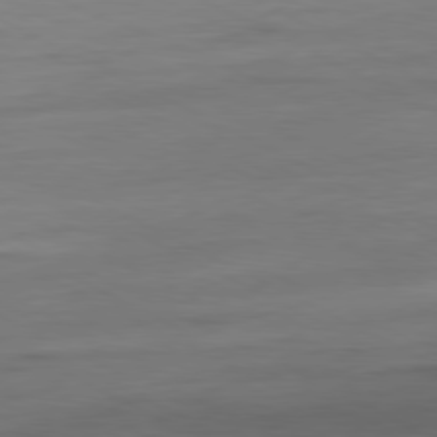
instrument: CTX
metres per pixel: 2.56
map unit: Ap
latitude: -81.0865
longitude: -77.7071
